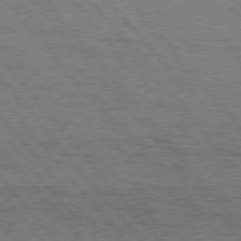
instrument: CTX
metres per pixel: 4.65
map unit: Hpe
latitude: 76.0633
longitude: -144.1011
